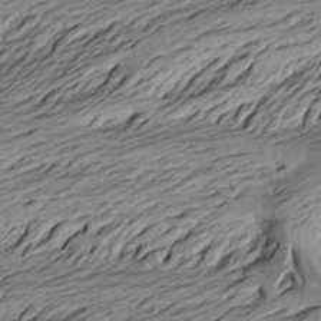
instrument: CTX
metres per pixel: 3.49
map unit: Aa
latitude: 19.3292
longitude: -145.4804
